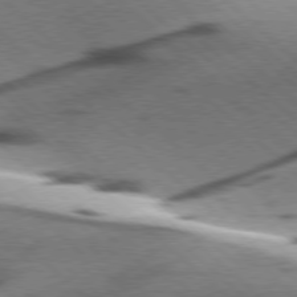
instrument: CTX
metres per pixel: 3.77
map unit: lApd
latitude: 77.5749
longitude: -49.8772
